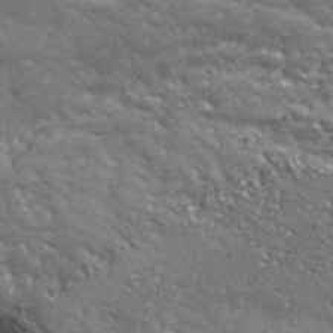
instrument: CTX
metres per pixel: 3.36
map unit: lHvf
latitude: 35.4237
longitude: -91.5560
